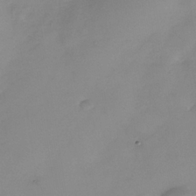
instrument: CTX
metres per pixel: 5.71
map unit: Nhe
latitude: -37.0297
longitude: -112.4412
